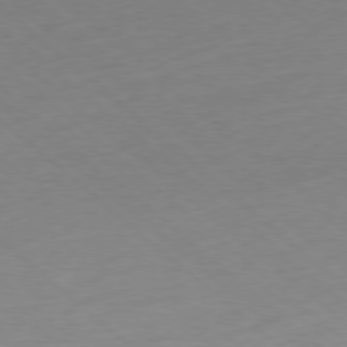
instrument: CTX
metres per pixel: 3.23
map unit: Ap
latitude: -78.6140
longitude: -57.3481
